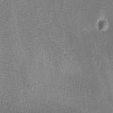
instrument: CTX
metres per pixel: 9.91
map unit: Ave
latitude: -7.5021
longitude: -122.7624
